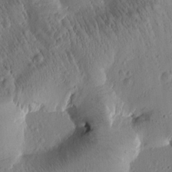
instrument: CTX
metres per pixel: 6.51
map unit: Htu
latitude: -1.1243
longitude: 171.5966
